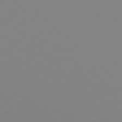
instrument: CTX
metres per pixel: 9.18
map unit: Hpe
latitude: 77.3859
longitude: -133.1025
